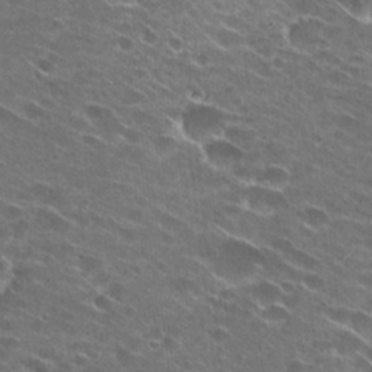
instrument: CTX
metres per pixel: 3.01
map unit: Hto
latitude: 25.3481
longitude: -43.0836
